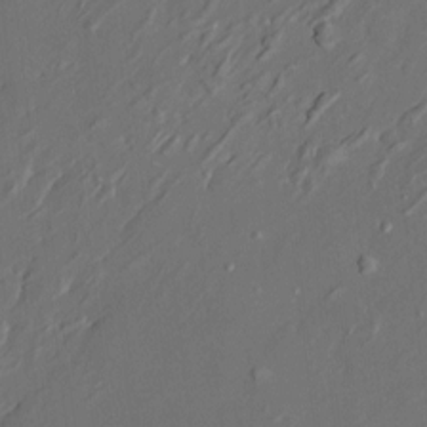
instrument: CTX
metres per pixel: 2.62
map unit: HNhu
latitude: 4.8191
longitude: -5.1403
